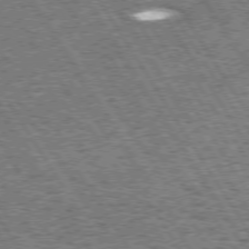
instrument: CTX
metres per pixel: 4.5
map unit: Hpe
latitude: 73.5749
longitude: -134.8758
